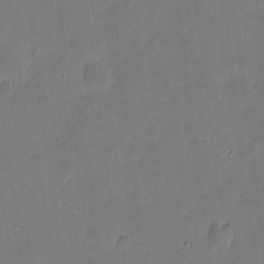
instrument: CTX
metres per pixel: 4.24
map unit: eHh
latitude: 4.6113
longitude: -72.2712
